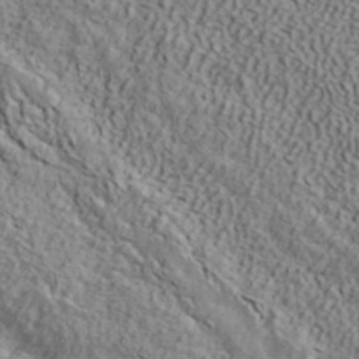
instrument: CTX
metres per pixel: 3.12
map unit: ANa
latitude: 40.7246
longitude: 33.5777
